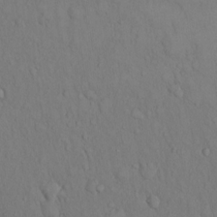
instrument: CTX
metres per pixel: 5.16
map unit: Hto
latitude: 14.2523
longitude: -61.7449
